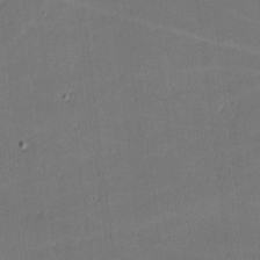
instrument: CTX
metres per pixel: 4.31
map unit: lHvf
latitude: -10.6330
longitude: -104.2334
